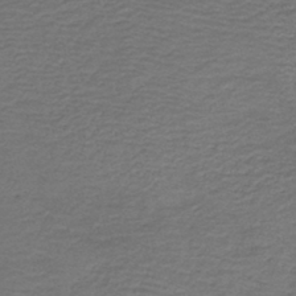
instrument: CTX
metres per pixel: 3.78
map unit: HNb
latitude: -42.9163
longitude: 50.8219
